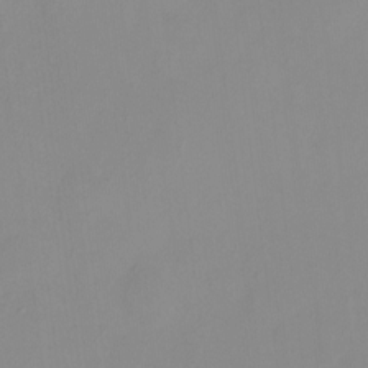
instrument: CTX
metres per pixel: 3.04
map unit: HNhu
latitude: 7.5938
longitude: 10.7841
